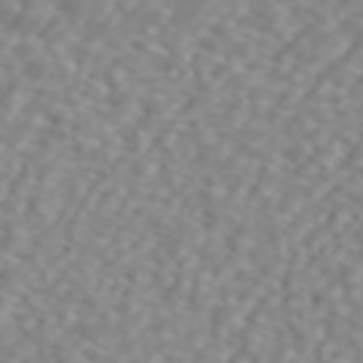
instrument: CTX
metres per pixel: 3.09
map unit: ANa
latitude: 44.2900
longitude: 22.0472
